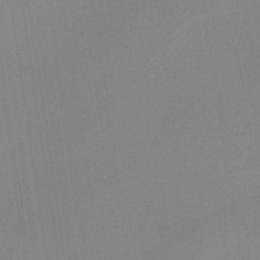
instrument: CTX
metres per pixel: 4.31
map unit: HNb
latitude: -36.2550
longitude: 54.5196
